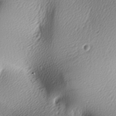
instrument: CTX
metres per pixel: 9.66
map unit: lAa
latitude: -6.0850
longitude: -122.6868
